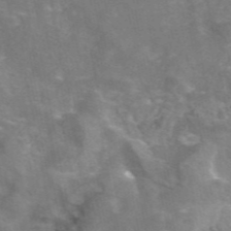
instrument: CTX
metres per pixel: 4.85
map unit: eAb
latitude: 45.8205
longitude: 120.3495
